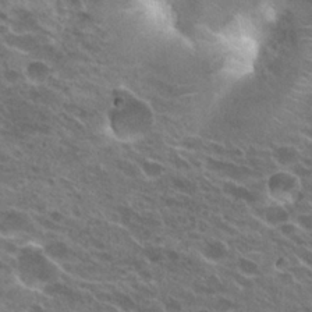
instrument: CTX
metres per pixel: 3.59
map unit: Hto
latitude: 23.1403
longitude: -38.3089
